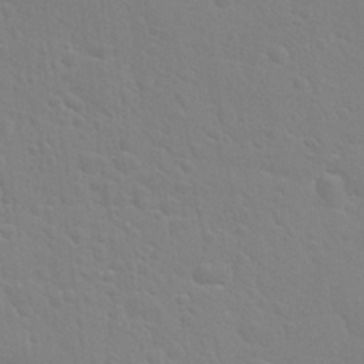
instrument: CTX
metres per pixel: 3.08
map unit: Nhu
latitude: 28.0255
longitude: -54.4412
